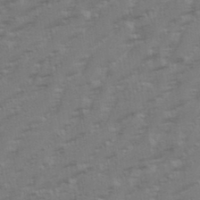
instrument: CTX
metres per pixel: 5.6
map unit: eHh
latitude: 35.3670
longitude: -133.1781
